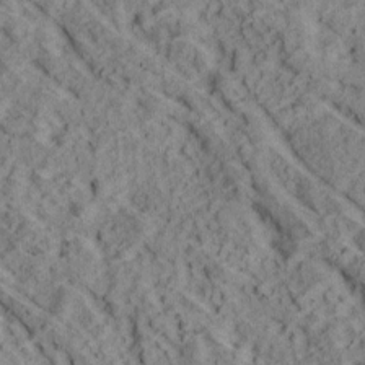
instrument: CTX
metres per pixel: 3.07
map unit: Ave
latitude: 18.5545
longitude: -134.2522
